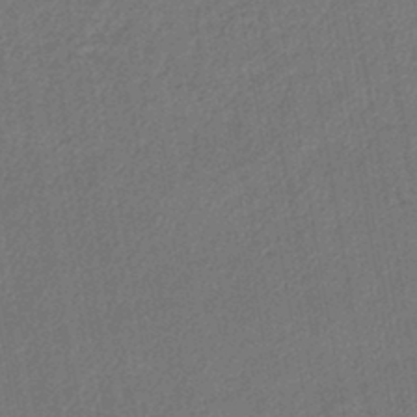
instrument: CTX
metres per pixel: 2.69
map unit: lHb
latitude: -43.0675
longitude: 61.0486
